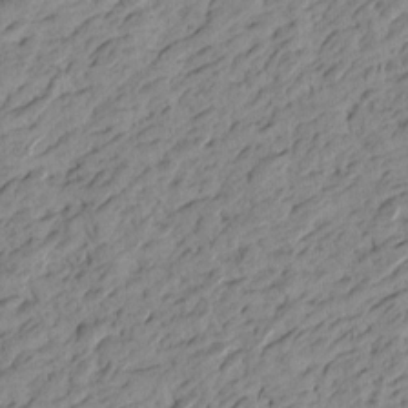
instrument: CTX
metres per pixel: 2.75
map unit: Htu
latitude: -4.0472
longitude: -176.1955
